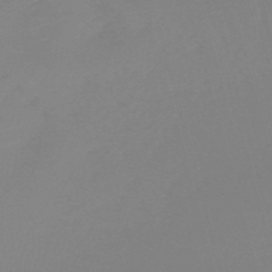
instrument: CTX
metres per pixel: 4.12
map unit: lHb
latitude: -49.6344
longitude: 68.5384
